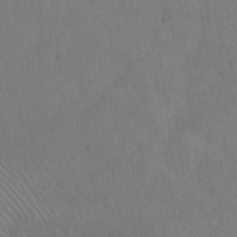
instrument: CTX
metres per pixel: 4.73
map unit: Hto
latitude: 17.3860
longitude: -59.9906
